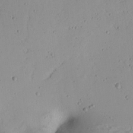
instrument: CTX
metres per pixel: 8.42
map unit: Aa
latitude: 12.5924
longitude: -140.9513
